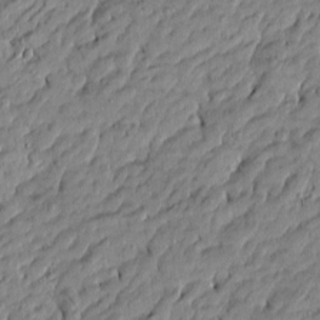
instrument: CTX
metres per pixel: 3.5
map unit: Htu
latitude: -5.8989
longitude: 177.5966
